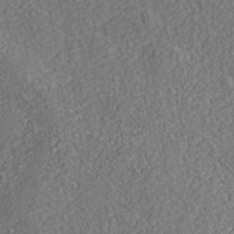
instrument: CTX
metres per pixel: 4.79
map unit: Nhe
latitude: -40.4818
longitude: -100.9703
